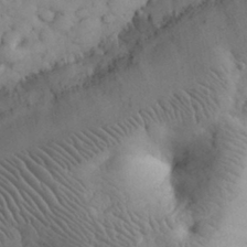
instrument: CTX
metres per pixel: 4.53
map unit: eHh
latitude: 31.6505
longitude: -68.1200
